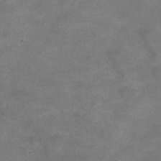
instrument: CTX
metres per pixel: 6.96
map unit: Nhu
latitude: 24.7246
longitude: -53.2915
